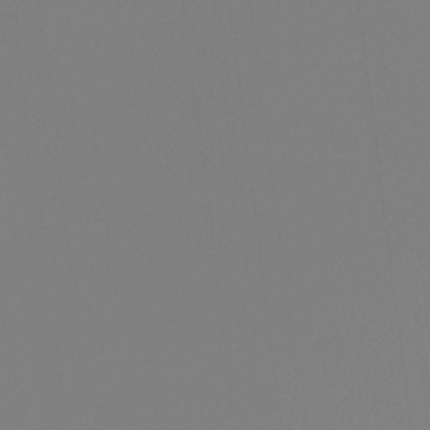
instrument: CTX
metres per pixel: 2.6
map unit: Hto
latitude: -7.7855
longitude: -49.6883
